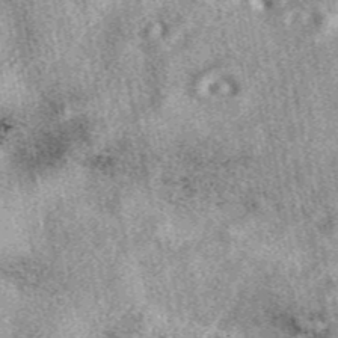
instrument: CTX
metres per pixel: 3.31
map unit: eAb
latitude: 39.6505
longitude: 110.1606
